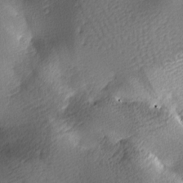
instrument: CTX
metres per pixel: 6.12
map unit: lAa
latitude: -9.2376
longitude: -125.4804
